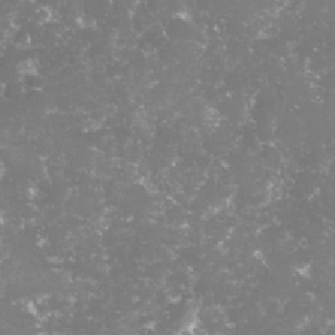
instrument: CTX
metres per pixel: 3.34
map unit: lHvf
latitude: -16.2362
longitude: -99.8772
